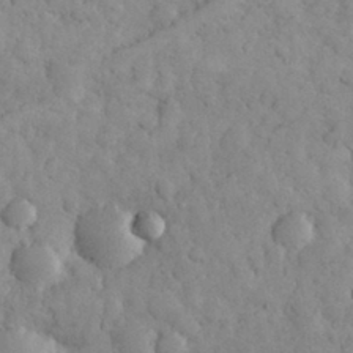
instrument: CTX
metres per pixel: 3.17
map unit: eHh
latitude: 31.8962
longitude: -68.0444
